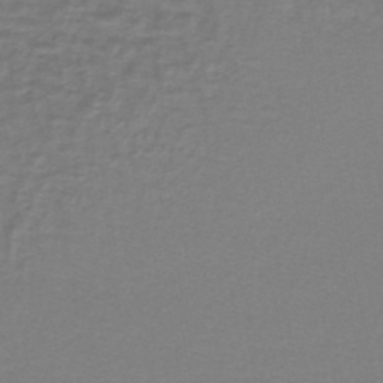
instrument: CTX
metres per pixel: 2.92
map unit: lHb
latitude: -43.3698
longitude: 72.5762
